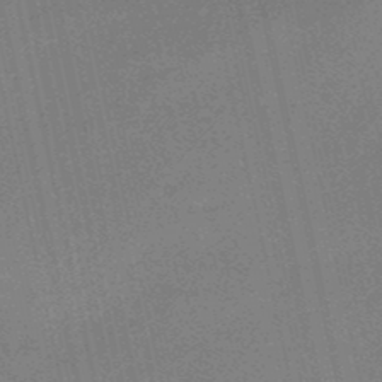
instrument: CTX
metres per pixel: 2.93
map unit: HNb
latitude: -50.5574
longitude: -41.3292
